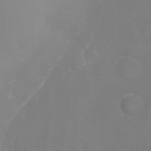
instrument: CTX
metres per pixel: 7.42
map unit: Ht
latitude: -6.7085
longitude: -29.6505
